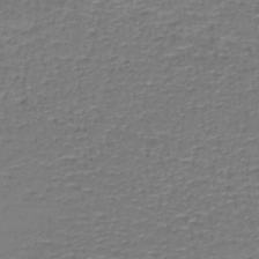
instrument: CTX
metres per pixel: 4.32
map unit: lHb
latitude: -43.1998
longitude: 59.2753
